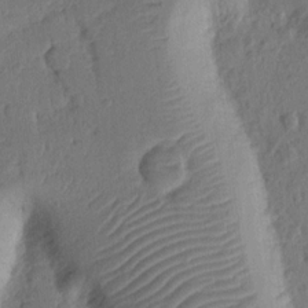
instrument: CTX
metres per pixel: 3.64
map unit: Nhu
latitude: 14.7625
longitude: -78.7058
